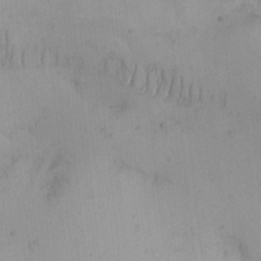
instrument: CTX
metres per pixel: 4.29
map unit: eHh
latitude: -9.6344
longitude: -66.6679
